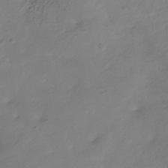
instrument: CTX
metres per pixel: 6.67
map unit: Hve
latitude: -31.3320
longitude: 89.5966
